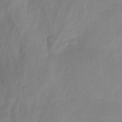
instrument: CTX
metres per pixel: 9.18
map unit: Nhu
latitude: -13.7856
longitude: -56.3656
